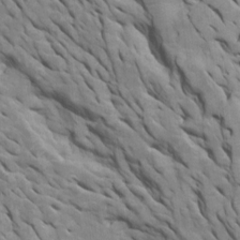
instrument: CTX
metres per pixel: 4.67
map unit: Htu
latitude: 0.8947
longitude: 145.5588
